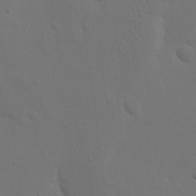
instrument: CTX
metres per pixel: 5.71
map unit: Nhu
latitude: 16.1011
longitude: -78.4034
